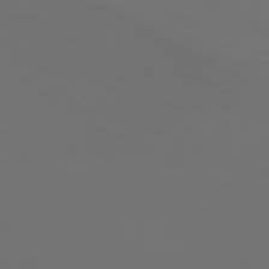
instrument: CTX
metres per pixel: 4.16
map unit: Hpe
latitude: 74.3278
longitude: -130.4601
